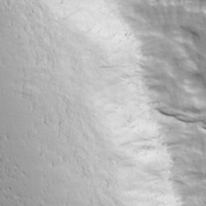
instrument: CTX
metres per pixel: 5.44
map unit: Ave
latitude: 20.7058
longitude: -134.9891
